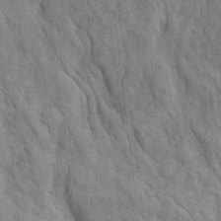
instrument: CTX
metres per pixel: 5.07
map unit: Ave
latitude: 23.3859
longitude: -134.2144
